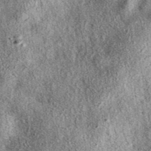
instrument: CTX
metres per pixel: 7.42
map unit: eAb
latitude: 39.7072
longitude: 106.8597
